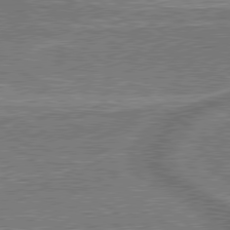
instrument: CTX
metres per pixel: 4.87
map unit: lApd
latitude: 79.3104
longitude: 175.0297
